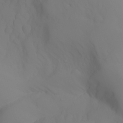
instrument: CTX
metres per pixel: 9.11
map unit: Aa
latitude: -6.6707
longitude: -84.9892
